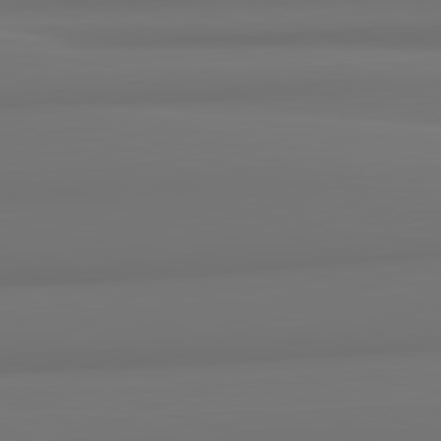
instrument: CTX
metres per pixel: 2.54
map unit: lApd
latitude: 82.1011
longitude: 175.8989
